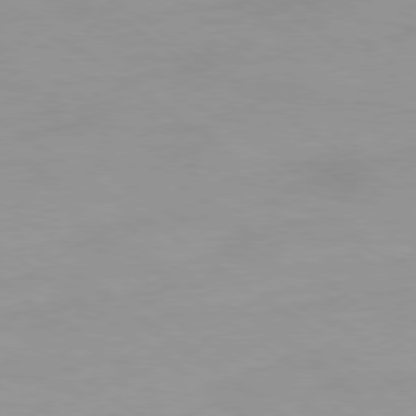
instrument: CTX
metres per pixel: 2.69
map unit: Ap
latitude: -79.3887
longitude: -66.5923
